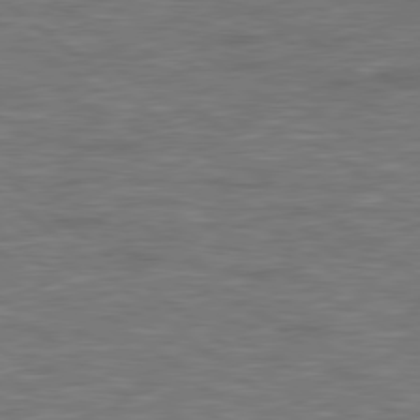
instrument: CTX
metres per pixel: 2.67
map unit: Hpe
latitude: 78.8191
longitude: 179.7666
